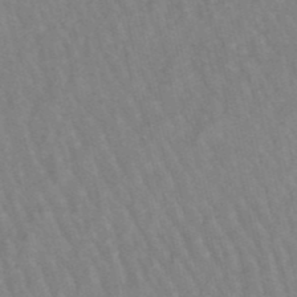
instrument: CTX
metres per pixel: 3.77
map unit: lHb
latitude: -48.9920
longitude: 73.0864
